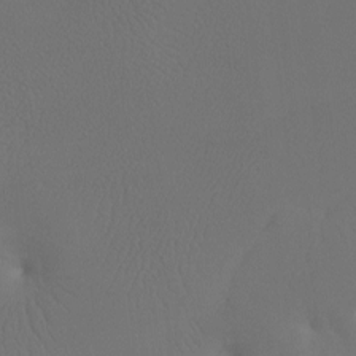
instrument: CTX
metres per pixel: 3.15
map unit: Htu
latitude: -7.3509
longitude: -32.5168
